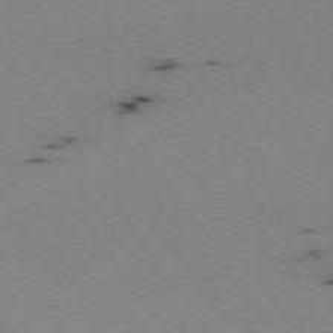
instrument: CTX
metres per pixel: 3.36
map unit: Hpe
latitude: -74.6330
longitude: 8.0094
